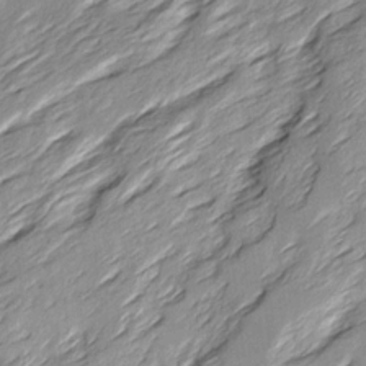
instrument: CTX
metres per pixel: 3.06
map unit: Ave
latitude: 15.6316
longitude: -137.0837
